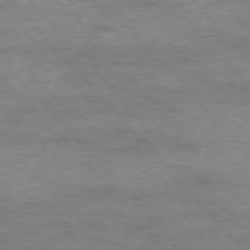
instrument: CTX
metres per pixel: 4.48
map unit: Ap
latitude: -76.3684
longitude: -61.3481
